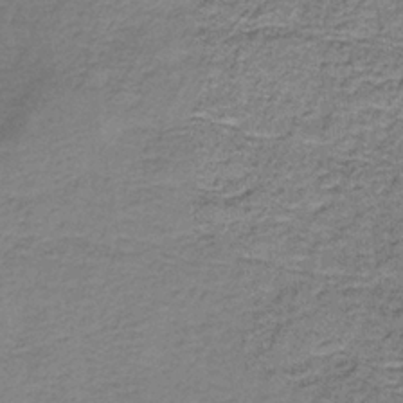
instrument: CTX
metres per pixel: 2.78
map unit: HNb
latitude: -35.5777
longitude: 52.8408
